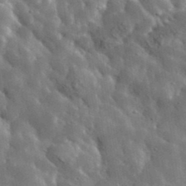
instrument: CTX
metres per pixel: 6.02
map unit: lHvf
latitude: 37.2915
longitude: -88.1578
